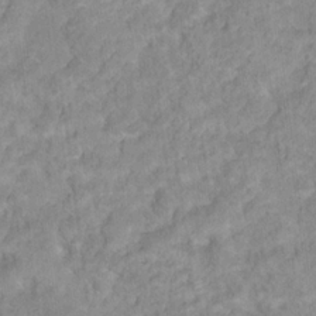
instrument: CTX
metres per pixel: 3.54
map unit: Hto
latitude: 17.8961
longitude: -37.6694
